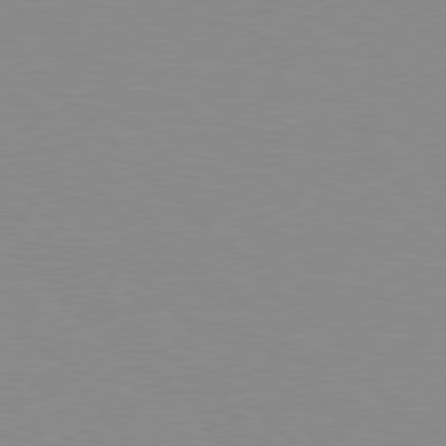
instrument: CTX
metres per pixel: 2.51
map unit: Hpe
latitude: 77.8583
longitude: -160.6112
